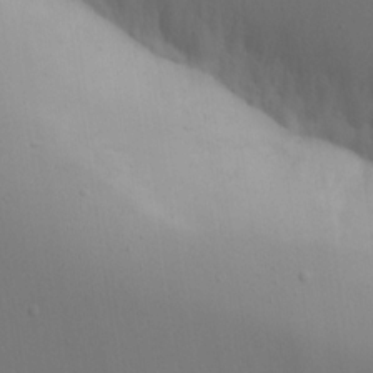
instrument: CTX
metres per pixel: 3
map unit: Aa
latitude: 18.4979
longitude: -142.0633
